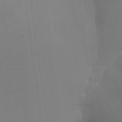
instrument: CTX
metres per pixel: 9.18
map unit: Aa
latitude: 27.8772
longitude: -131.4238
